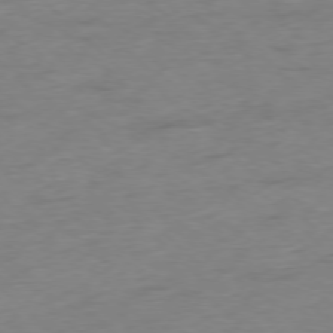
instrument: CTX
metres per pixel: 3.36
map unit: Ap
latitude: -77.7100
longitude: -79.5749
